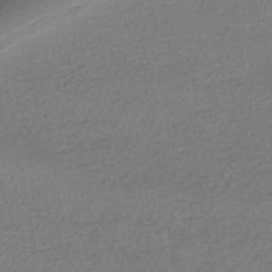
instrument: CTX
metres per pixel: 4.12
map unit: HNhu
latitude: -42.1227
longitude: 95.2753
